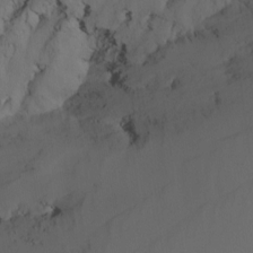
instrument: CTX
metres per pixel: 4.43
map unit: Nhu
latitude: -15.5022
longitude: -58.0444
